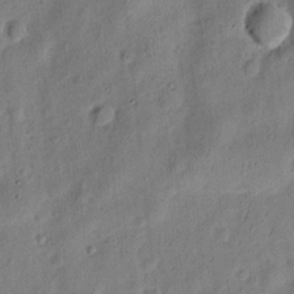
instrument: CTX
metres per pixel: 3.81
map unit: Ht
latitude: 8.4223
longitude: -75.5749
